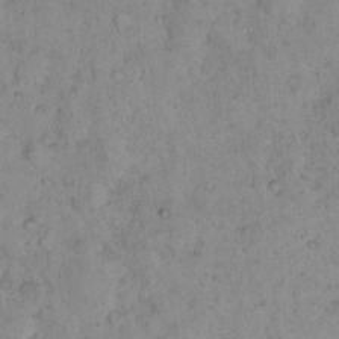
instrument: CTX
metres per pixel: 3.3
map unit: eHh
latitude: 16.2334
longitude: -63.7072
